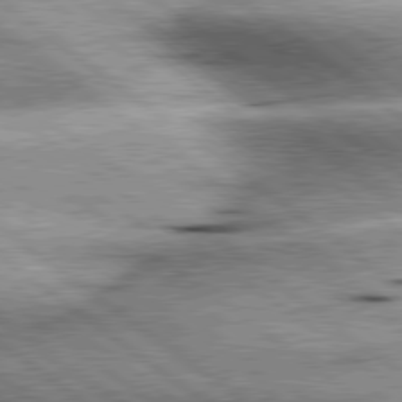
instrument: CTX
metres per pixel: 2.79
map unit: lApd
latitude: 79.7261
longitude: -140.2144
